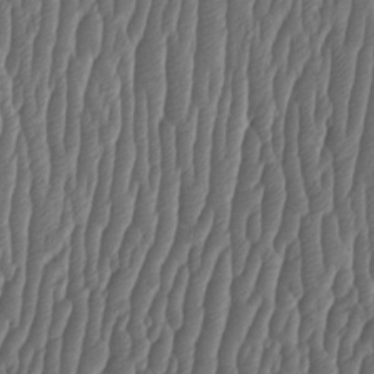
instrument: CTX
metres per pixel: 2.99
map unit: HNhu
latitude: -1.3699
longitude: 13.4832
